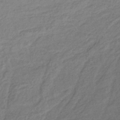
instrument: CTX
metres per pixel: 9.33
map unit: lHb
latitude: -36.5195
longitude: 71.8234
